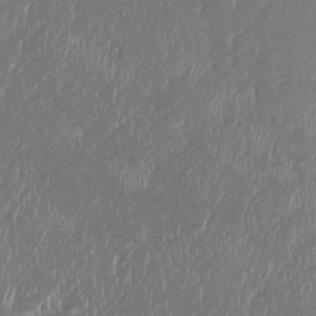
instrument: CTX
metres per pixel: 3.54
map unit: HNhu
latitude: 2.7246
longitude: -5.8583
